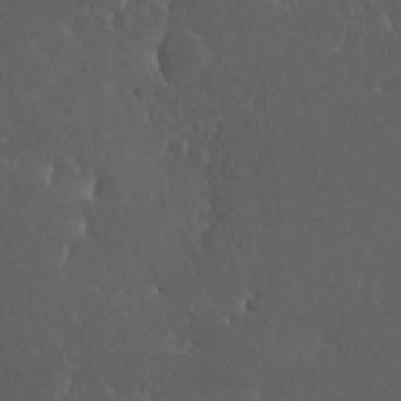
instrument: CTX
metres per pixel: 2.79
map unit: Nhu
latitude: 30.6302
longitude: -57.0836
